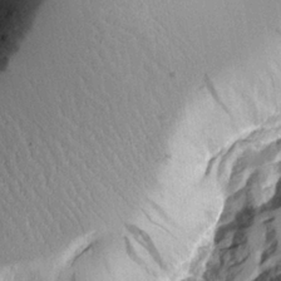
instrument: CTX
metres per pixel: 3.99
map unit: Aa
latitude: 12.3090
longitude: -126.3090
